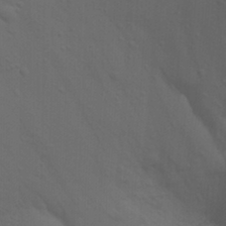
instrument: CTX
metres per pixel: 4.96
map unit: Nhu
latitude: 22.2522
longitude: -73.4238
